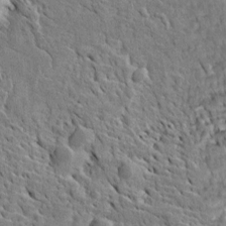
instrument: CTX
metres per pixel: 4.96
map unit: Htu
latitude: -5.4454
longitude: 153.5777
